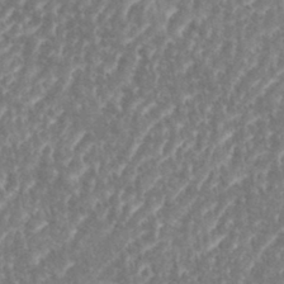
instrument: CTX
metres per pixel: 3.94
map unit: eHh
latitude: 35.1592
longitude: -134.5923
